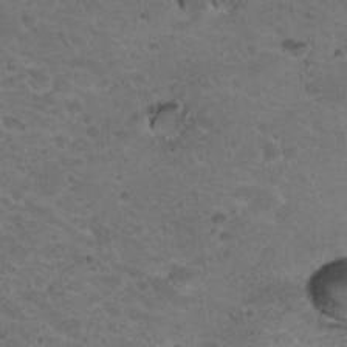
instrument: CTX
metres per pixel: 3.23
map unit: Hto
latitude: 19.7449
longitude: -33.0081
